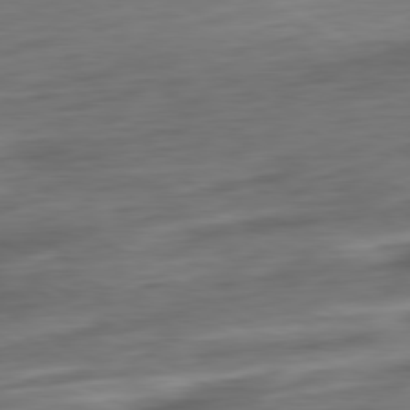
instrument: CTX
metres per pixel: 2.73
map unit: Ap
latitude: -80.6708
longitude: -68.3845
